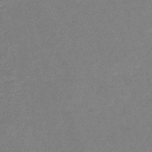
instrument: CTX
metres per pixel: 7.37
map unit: lHb
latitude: -48.3307
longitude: 82.3684
